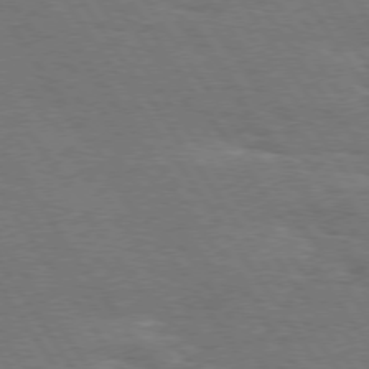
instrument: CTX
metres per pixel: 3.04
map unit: Hpe
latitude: 74.6679
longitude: -142.0822
